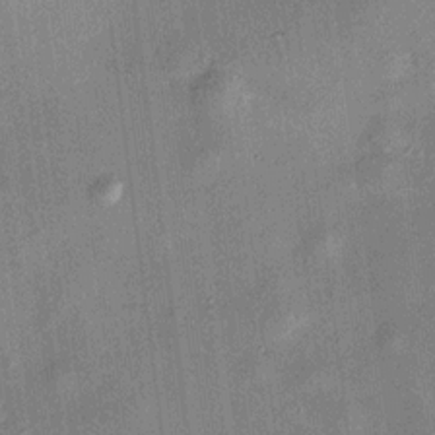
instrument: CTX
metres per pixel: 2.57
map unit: HNhu
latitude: 11.8583
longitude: 10.7652
